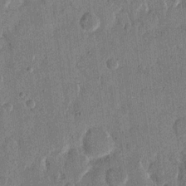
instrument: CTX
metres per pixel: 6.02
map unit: eHh
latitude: 13.7072
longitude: -68.4979
